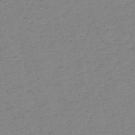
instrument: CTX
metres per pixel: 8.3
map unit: HNb
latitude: -53.7477
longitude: -39.2348
